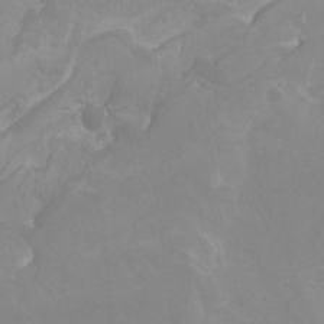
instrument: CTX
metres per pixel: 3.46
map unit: Htu
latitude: -12.2173
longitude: -72.4790
